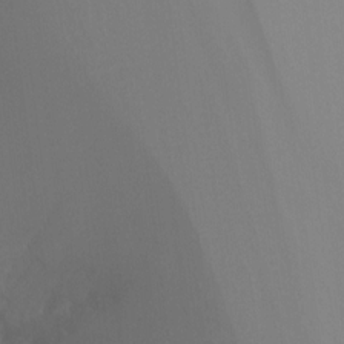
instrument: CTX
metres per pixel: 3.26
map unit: Ht
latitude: -16.3496
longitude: -47.4238
